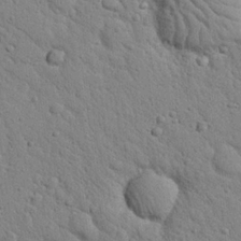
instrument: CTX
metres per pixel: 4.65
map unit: Nhu
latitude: 22.7813
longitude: -76.7624
